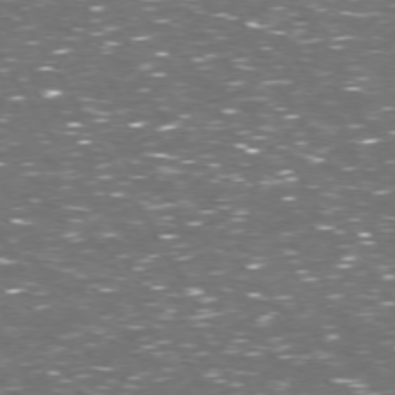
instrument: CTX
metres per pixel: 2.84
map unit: Hpe
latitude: 72.8380
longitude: -124.0822
